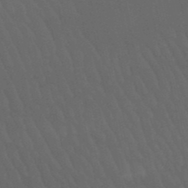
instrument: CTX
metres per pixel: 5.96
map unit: lHb
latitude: -49.8423
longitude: 75.9178
